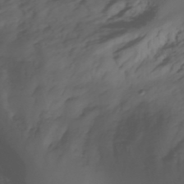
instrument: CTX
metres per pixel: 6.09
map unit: Nhu
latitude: -4.8030
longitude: -77.2348
